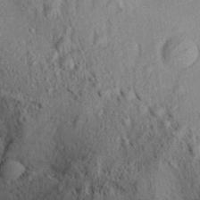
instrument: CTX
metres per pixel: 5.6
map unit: Aa
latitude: 28.8947
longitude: -134.2711
